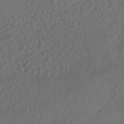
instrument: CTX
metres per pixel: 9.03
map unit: eHh
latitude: -43.0108
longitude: 120.6896
